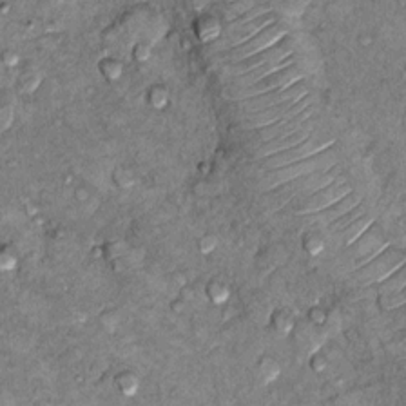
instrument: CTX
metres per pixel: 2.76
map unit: Hto
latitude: 10.1578
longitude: -36.5546
